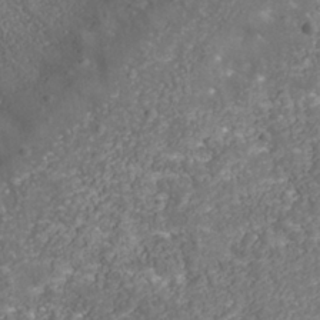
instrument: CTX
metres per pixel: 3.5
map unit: Nhu
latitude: -39.2754
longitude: -83.4993
